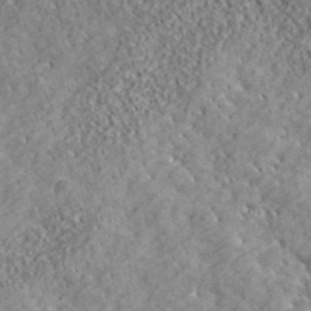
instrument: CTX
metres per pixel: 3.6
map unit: ANa
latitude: 43.5182
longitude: -86.1389
